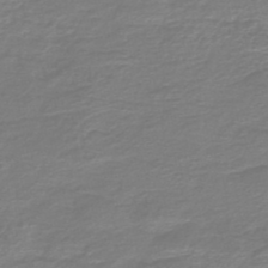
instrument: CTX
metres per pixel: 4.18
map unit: HNb
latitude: -46.8975
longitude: 53.2376
